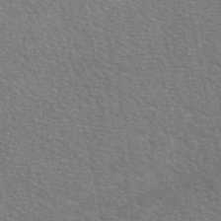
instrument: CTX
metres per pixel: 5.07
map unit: eAb
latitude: 49.6127
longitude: 114.1228
